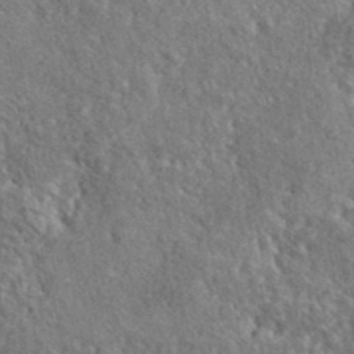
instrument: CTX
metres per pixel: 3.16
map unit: ANa
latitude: 41.3481
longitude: -86.6301
